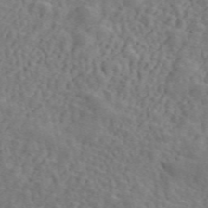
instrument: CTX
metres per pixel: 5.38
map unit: ANa
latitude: 49.2726
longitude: -81.4426
